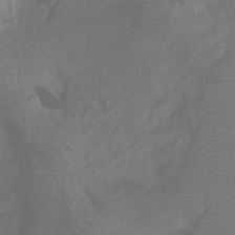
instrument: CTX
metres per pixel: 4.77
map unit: Ht
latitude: -0.5007
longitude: -18.2333
